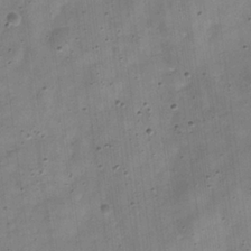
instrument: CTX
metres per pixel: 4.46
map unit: Hve
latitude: -31.5588
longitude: 92.5574
